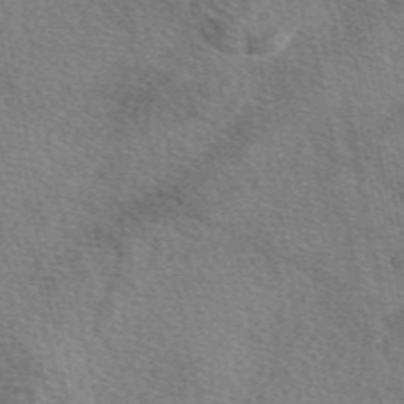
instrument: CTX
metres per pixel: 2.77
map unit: eAb
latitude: 49.6505
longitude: 113.8989
